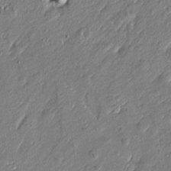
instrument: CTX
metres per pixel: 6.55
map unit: Htu
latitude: -6.8786
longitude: 176.8219
